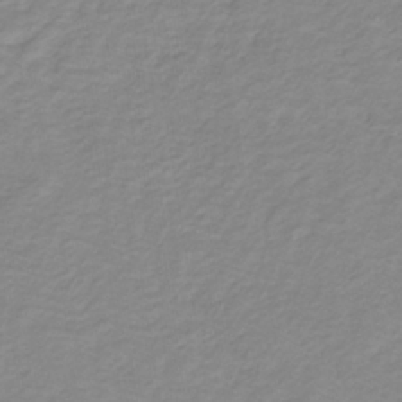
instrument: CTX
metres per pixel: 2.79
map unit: lHb
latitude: -31.8044
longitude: 65.1809
